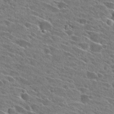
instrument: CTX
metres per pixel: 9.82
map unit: Hto
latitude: 27.4615
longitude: -43.0647
